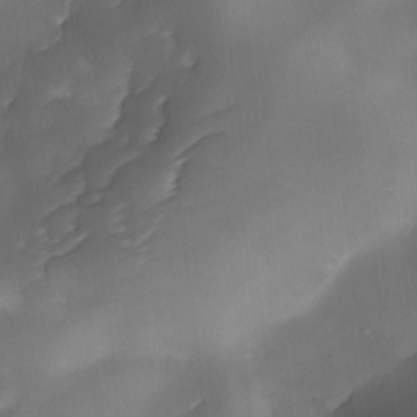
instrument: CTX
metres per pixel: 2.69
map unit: Ave
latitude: -10.2362
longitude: -122.2900
